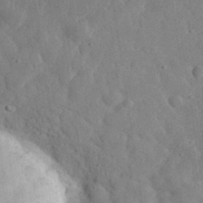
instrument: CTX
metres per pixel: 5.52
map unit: eHh
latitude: 31.1592
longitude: -76.5168
